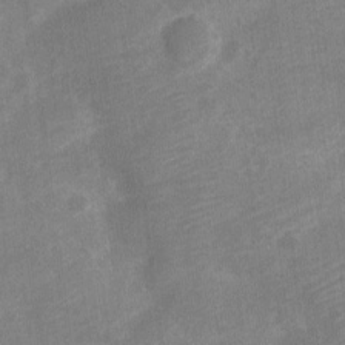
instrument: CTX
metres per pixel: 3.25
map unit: Nve
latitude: -18.7841
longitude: 109.0297
